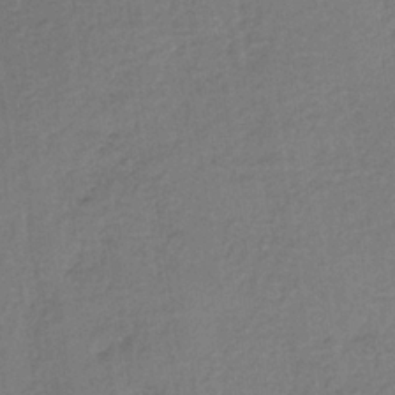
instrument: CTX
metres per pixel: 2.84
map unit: lHb
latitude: -34.9920
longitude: 63.5210
